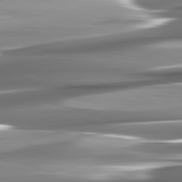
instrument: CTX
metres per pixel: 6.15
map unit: lApd
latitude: 82.3656
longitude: -140.8758
